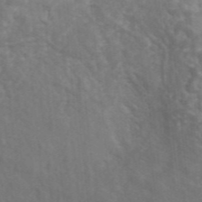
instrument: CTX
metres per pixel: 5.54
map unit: ANa
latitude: 46.2901
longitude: 26.7841
